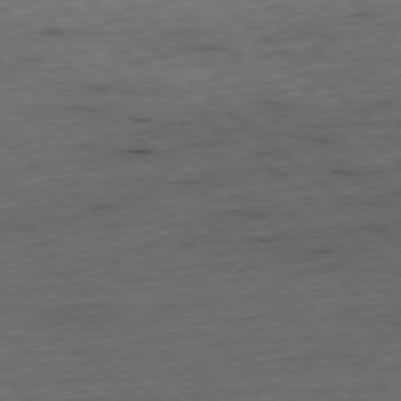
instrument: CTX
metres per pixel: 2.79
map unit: Ap
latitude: -78.0661
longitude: -85.7450
